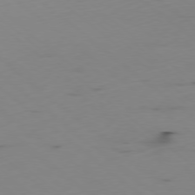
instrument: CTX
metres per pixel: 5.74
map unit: Ap
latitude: -78.7841
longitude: -74.1389
